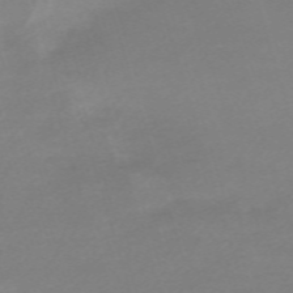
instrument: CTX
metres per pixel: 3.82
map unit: eHh
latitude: -62.0283
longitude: 49.0487
